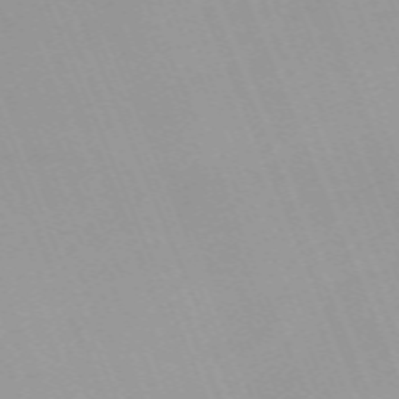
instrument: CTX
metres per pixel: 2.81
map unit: Nhu
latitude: -66.8408
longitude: 38.9542
